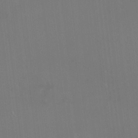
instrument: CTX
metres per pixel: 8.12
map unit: HNhu
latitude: 5.7639
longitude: 4.1983
